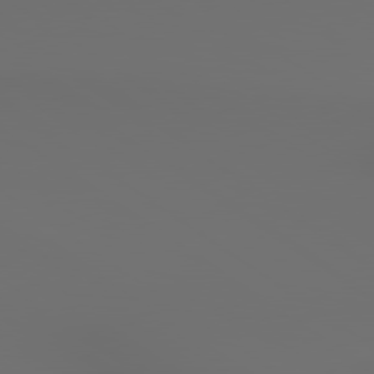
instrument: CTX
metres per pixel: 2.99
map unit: lApd
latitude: 79.8773
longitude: 164.8408
